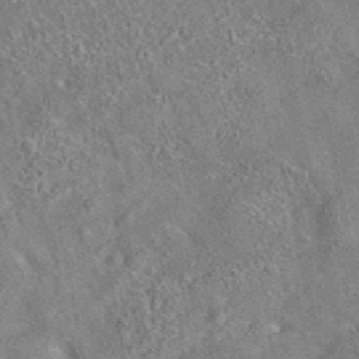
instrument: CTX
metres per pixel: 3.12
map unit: eAb
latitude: 35.2914
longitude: 112.8975
